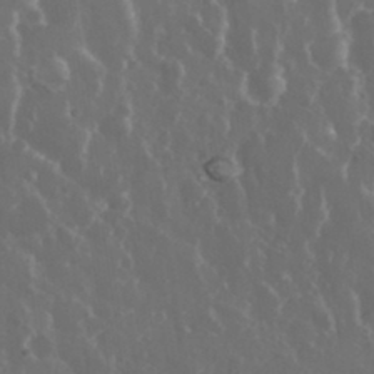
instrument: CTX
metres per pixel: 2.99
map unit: eHh
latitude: 33.9150
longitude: -58.9514
